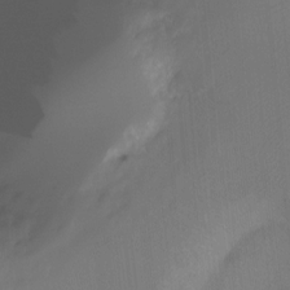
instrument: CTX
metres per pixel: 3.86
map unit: Ht
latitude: -11.8611
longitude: -46.6680
